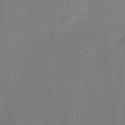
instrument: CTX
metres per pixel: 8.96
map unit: lHvf
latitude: 20.5357
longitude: 144.5952
